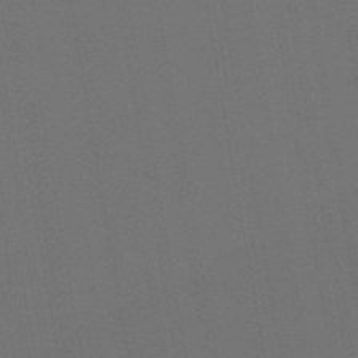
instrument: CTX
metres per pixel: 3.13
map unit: lHb
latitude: -47.5210
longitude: 73.3509
